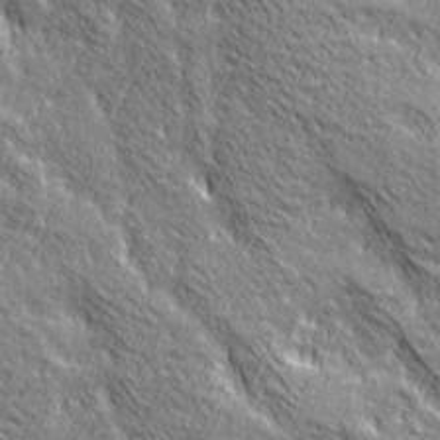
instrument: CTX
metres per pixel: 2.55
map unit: Ave
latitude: 20.6869
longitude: -135.4426
